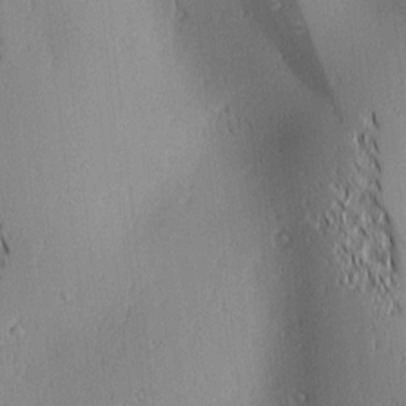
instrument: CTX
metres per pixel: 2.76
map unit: lAa
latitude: 1.7449
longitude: -116.2712
